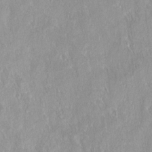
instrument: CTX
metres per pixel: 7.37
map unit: Ave
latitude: 14.9514
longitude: -134.6490
